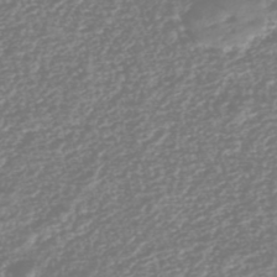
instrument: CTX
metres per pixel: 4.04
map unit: HNhu
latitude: -44.0283
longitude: 107.0298
